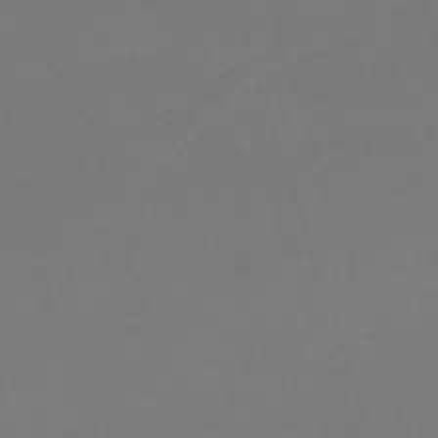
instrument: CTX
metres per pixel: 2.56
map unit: eHh
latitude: -63.4643
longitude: 49.5966
